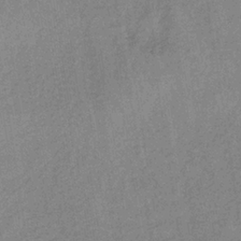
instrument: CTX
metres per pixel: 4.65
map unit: lHb
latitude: -34.7652
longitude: 70.9542
